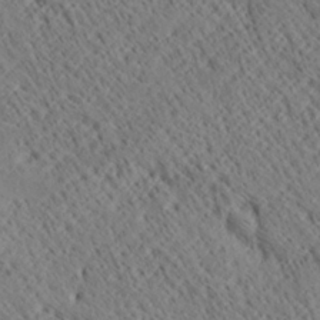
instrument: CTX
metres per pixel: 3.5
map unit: Ave
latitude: 20.7058
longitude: -139.9528
